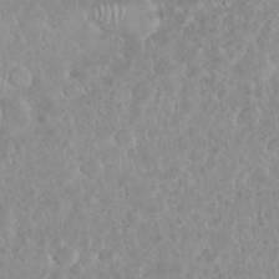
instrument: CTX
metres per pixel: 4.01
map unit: eHh
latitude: 34.6112
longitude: -61.9717
